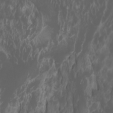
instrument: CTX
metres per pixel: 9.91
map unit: Htu
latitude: -1.3132
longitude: -77.5749
